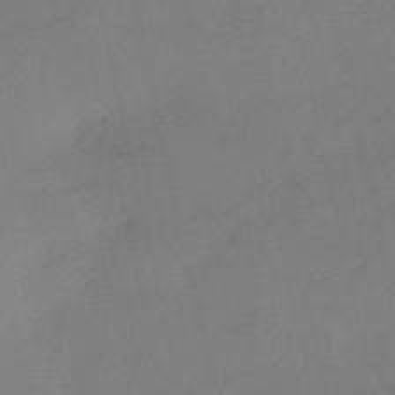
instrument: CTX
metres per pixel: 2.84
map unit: HNb
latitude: -53.9745
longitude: -41.9906
